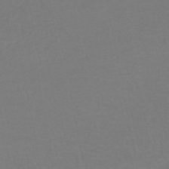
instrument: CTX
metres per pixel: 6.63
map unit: HNhu
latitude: -48.0472
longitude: 103.7478
